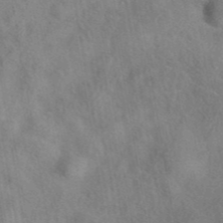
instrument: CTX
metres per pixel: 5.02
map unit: eAb
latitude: 42.2523
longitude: 107.6155
